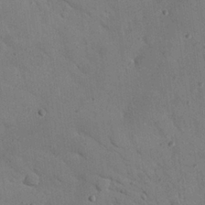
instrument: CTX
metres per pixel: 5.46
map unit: Nhu
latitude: 24.7435
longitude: -74.1389
